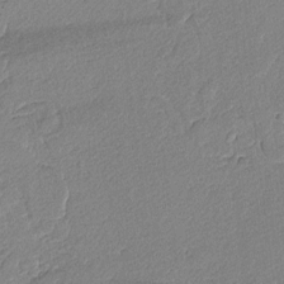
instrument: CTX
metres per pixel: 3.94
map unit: lAvf
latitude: -4.1228
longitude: -109.2726
